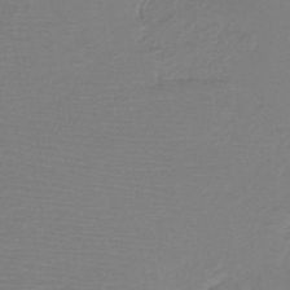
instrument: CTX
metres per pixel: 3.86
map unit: HNb
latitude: -42.6140
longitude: 52.0283
